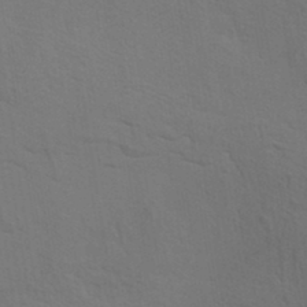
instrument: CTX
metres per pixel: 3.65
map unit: ANa
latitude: 36.0444
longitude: 13.1242
